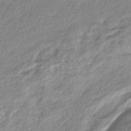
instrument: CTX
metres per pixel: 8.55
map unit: eHh
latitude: -43.2564
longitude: 122.3307
